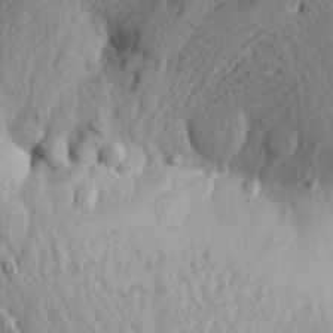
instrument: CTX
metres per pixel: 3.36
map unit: Aa
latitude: 24.1388
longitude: -149.8394
